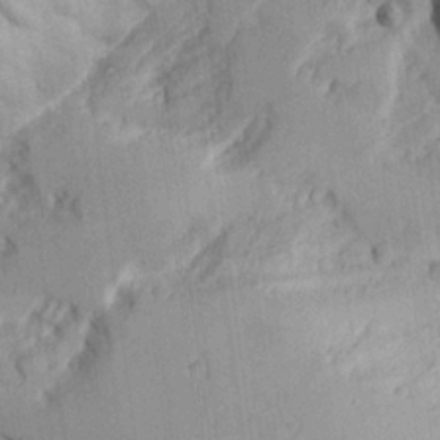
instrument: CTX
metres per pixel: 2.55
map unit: Ave
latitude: 23.0269
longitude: -134.4790
